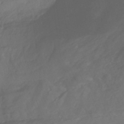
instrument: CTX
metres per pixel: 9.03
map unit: HNhu
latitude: -27.4265
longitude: 74.1606
